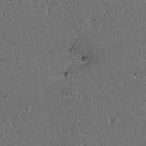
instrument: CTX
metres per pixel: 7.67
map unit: Hto
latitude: 17.1781
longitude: -59.4804
